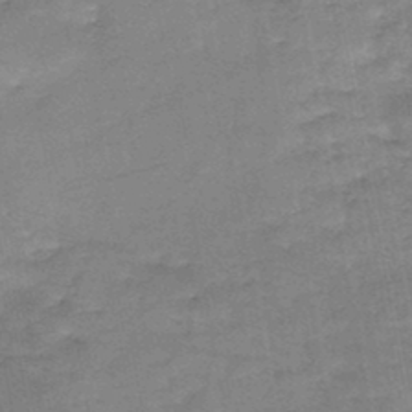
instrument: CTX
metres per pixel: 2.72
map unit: HNb
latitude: -45.3132
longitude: -37.5182
